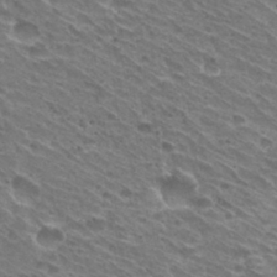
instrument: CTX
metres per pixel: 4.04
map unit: Hto
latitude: 31.3860
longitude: -42.7246
